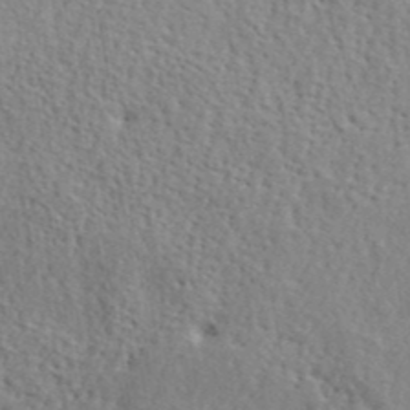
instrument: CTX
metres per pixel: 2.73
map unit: lHvf
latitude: 41.6504
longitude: -87.5371
